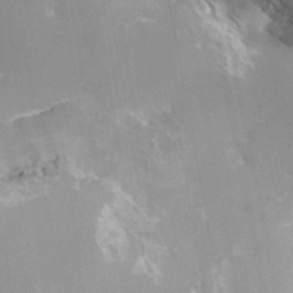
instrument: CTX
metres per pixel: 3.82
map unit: HNhu
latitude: 0.5923
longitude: -4.0255
